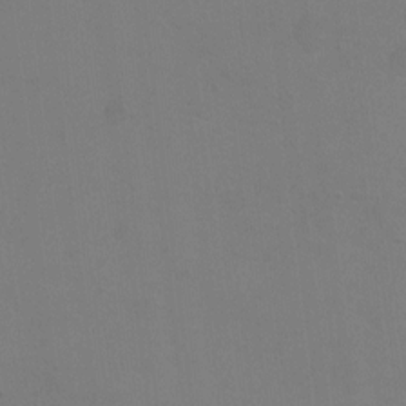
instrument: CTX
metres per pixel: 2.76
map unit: Ht
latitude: 0.6868
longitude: -33.5182
